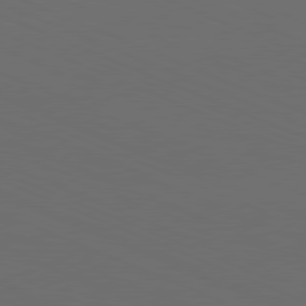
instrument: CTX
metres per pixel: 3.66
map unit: Hpe
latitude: -81.8989
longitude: 20.5007
